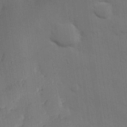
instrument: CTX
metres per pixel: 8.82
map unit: eHh
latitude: 26.3845
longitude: -82.0255
